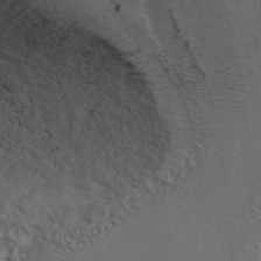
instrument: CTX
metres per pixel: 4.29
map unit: ANa
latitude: 41.8772
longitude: 55.6155
